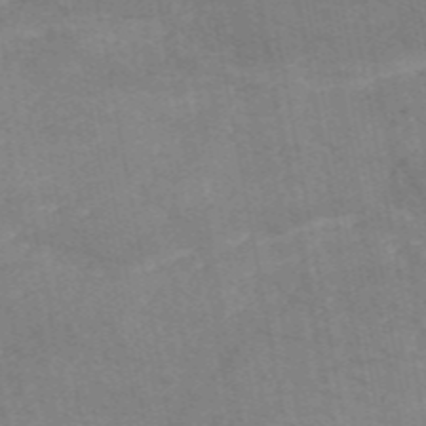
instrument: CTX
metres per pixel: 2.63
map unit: HNb
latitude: -55.8611
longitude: -39.9150
